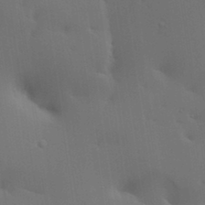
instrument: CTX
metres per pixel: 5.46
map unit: lAa
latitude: 19.7449
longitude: -138.8947
